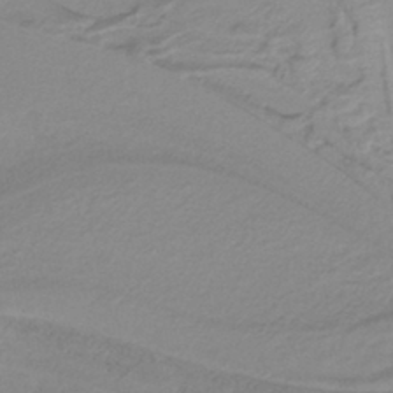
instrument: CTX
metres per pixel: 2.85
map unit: lHb
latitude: -41.2376
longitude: 51.8611
